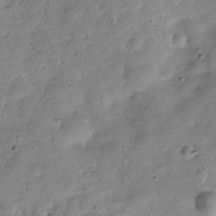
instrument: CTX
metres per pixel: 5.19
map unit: Hve
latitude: -29.8045
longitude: 94.5573
